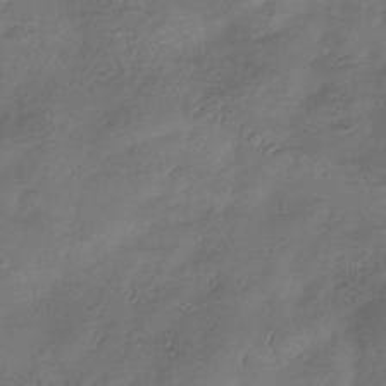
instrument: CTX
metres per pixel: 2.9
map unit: eHb
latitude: -35.6344
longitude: 81.8800
